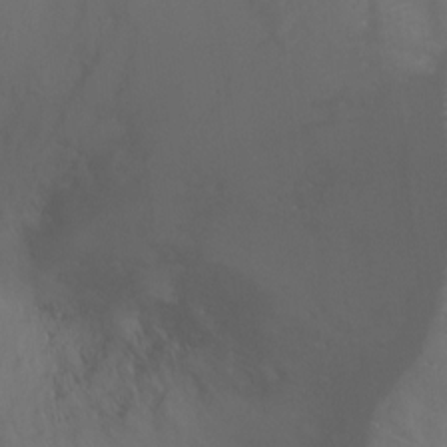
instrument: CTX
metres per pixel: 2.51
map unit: Ht
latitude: 1.0080
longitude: -21.0270
